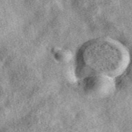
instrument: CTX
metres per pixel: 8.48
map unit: eAb
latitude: 39.3482
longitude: 110.1228
